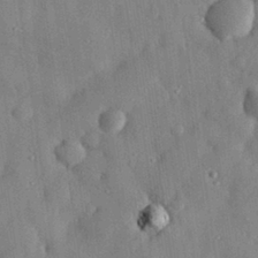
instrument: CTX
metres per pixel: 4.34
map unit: eHh
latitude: 29.0269
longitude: -74.1956
